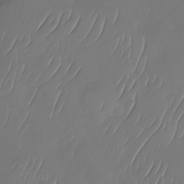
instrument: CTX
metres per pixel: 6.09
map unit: Nhu
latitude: -30.1417
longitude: -59.2726
